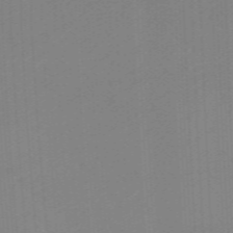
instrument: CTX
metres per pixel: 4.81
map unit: lHb
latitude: -48.2929
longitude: 83.8611
